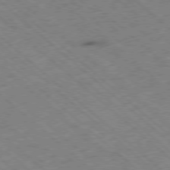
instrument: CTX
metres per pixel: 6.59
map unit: Ap
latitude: -78.5951
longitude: -49.7072
